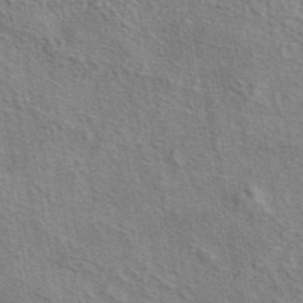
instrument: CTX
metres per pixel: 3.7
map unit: eAb
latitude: 43.5371
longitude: 113.7856
